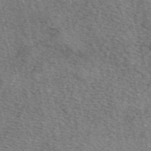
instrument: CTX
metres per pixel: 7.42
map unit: eAb
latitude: 50.8758
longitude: 113.5021
